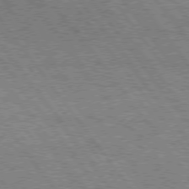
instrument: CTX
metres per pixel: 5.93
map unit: Hpe
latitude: 75.1214
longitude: -138.6490
